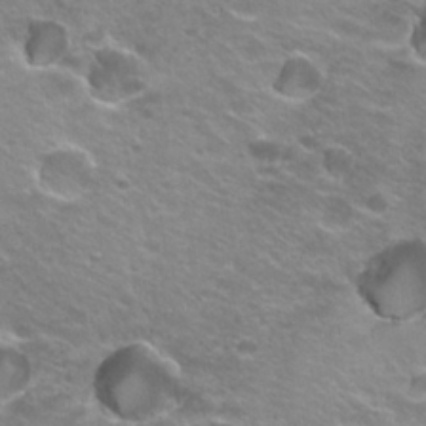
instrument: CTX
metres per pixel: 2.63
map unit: Hto
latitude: 22.7813
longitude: -32.5735
